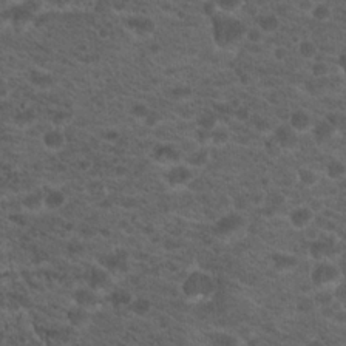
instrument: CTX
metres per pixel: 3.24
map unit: Hto
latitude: 18.3278
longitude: -36.8569
